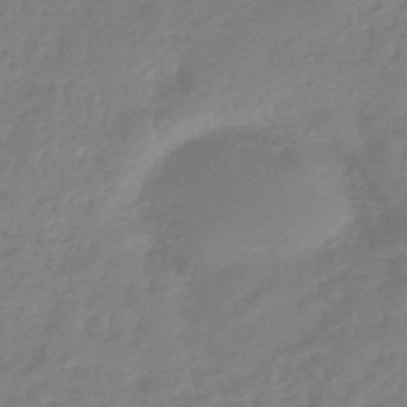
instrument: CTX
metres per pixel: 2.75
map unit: eHb
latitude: -45.9745
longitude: 83.1809
